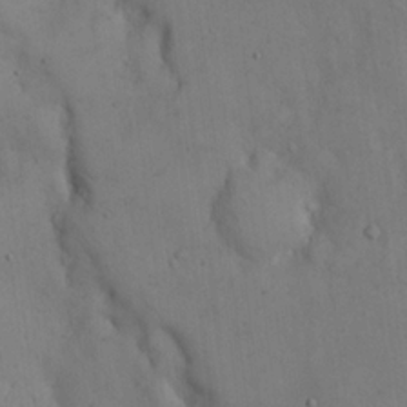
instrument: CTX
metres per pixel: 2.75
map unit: Hto
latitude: 14.3468
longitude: -59.7450
